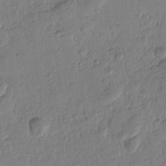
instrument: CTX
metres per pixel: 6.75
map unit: Htu
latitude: -0.5385
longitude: -176.8758
